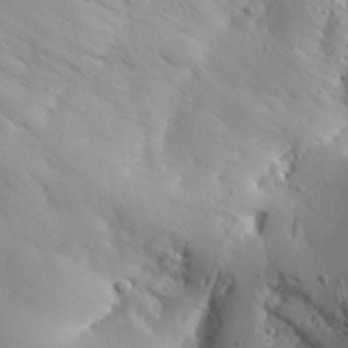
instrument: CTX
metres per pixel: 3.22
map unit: Aa
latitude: 30.8191
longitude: -143.4238
